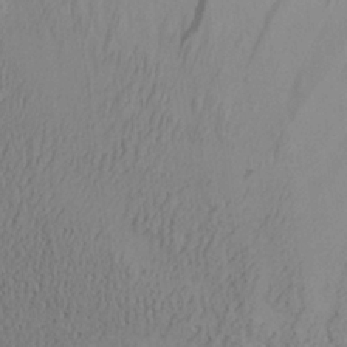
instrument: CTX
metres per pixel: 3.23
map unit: Aa
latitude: 27.1403
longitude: -132.2145
